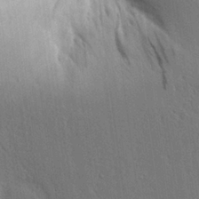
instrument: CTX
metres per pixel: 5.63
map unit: Aa
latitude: 24.8191
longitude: -137.0081
